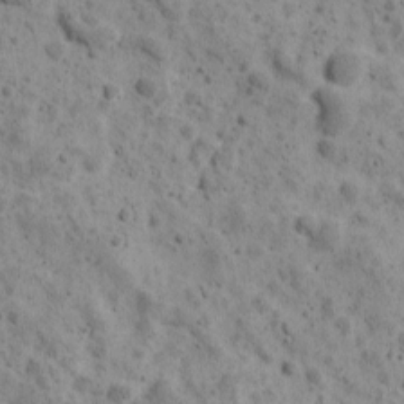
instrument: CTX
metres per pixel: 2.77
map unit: Ave
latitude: 11.2537
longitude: -105.6127
